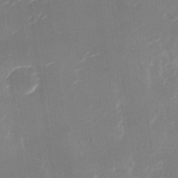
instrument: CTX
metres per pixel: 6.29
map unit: Nhu
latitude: -28.0850
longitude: -74.2334
